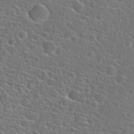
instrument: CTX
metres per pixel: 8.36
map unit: Hto
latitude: 23.6883
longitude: -45.3292
